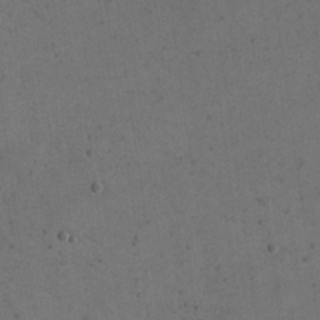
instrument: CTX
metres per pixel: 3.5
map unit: eHh
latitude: 22.8002
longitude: -68.8947
